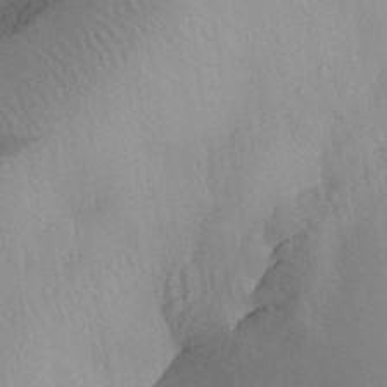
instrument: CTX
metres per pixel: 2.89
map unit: Aa
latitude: 30.5357
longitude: -144.3467
